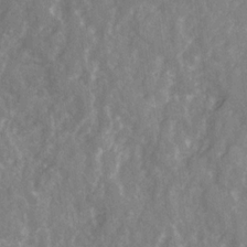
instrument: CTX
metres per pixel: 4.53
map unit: Ave
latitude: 21.6883
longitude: -132.5357
